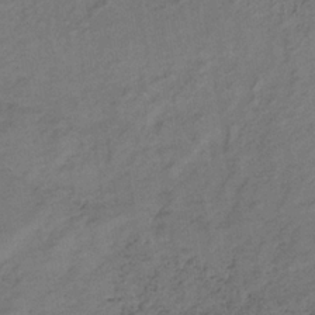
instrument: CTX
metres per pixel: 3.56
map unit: lHb
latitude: -33.2187
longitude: 65.1620
